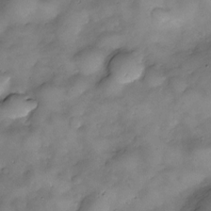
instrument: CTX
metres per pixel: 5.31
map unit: Nve
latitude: -25.9367
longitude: -148.8758
